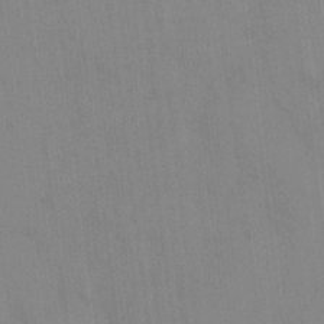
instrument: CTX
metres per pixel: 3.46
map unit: eHh
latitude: 13.2348
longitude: -62.4223
